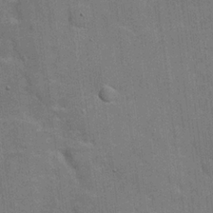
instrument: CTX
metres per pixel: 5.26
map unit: Hve
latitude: 19.0269
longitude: 151.8989
